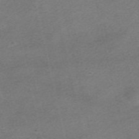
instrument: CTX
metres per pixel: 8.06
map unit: HNhu
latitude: -40.3117
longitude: 104.1605
